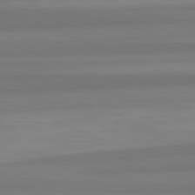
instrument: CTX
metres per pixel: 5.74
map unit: lApd
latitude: 82.4601
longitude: 176.5385
